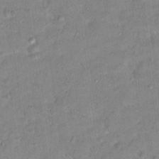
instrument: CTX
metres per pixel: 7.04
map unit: Hto
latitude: 16.1578
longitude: -38.5168
